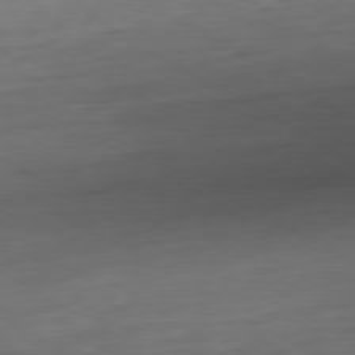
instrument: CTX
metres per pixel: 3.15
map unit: Ap
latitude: -79.2376
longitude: -57.9150
